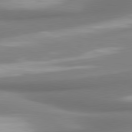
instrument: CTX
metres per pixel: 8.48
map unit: lApd
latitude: 80.1956
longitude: 179.3509
